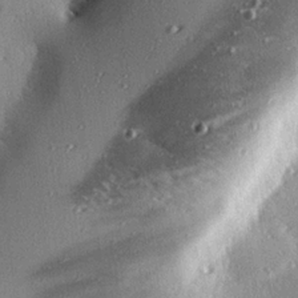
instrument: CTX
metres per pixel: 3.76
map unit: eHh
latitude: 23.6883
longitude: -89.8962
